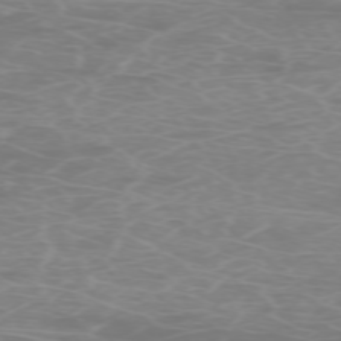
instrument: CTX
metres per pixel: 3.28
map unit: Hpe
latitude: -73.6911
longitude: 4.9730
